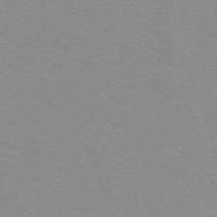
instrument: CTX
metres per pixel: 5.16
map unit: eHh
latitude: -8.7652
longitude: -70.5168
